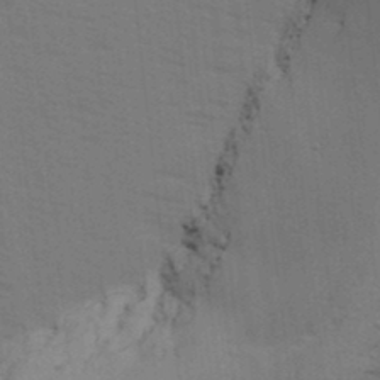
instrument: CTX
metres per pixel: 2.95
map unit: Ave
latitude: 14.4979
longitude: -102.6490
